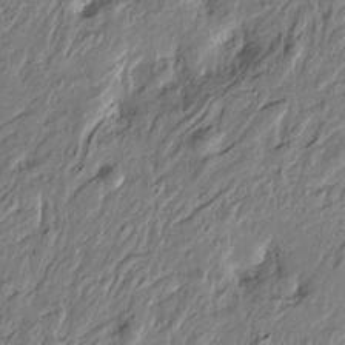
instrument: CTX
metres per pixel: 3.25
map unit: Htu
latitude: -5.4076
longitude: 179.1431
